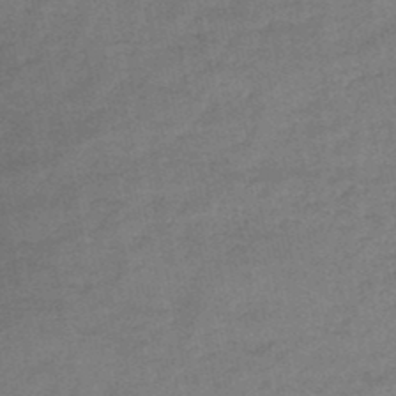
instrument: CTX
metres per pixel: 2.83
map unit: HNb
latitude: -47.1620
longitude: -35.7449
